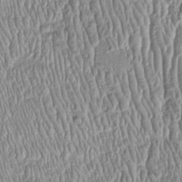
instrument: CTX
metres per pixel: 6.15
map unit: Htu
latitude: -4.7274
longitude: 158.7463
